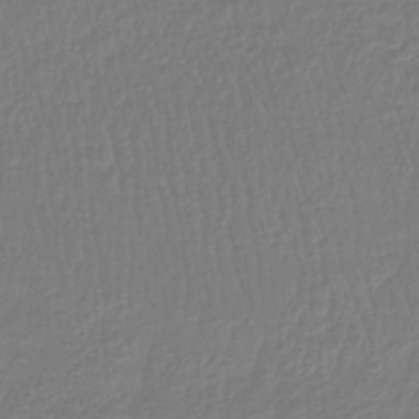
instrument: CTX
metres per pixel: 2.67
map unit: lHb
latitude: -42.0472
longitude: 60.6518
